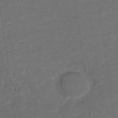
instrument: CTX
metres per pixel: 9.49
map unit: Nve
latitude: -20.7841
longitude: 103.8800
